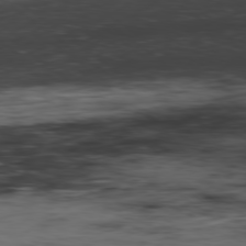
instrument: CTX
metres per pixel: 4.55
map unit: Hpe
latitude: -79.1809
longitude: 13.2754
